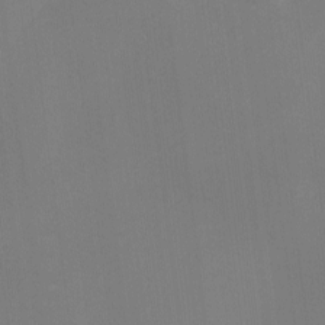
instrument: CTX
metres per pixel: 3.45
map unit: eHh
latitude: -2.2550
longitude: -80.0822
